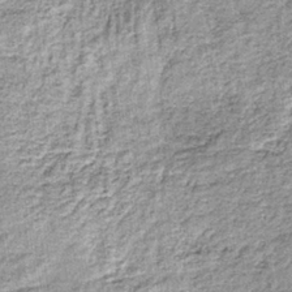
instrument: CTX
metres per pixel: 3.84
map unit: lHb
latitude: -36.6707
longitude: 65.0676
